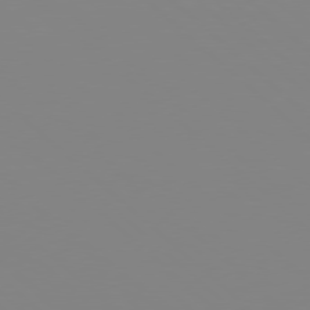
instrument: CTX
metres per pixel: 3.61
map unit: Hpe
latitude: 77.6694
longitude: -133.0836
